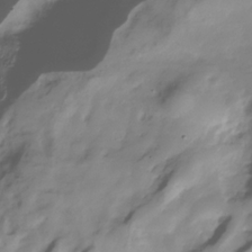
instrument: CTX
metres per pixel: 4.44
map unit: Hve
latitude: -30.4440
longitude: 90.0094
